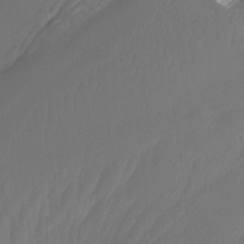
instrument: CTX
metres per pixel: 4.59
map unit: Htu
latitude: -12.6519
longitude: -48.5735
